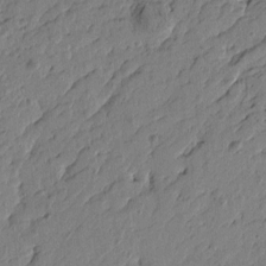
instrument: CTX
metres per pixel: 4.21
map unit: Htu
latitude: -5.6722
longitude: 179.5399
